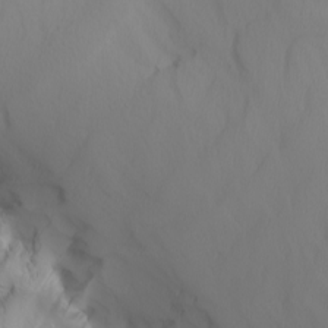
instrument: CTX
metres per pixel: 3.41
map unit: Nhu
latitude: -5.9556
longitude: -90.5546
